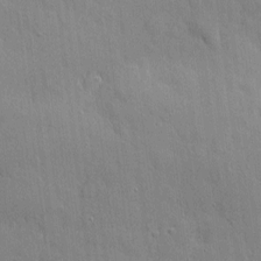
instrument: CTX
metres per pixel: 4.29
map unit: eHh
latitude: 3.9906
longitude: -75.2726
